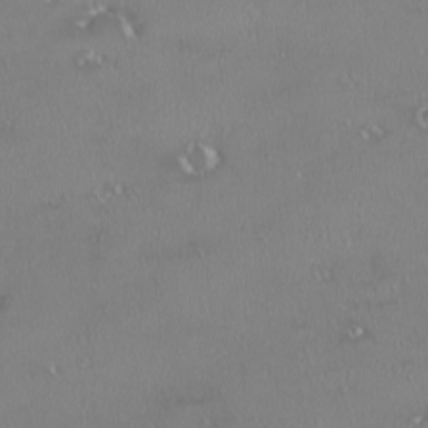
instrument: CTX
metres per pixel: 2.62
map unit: HNhu
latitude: -1.8990
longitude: 11.3699
